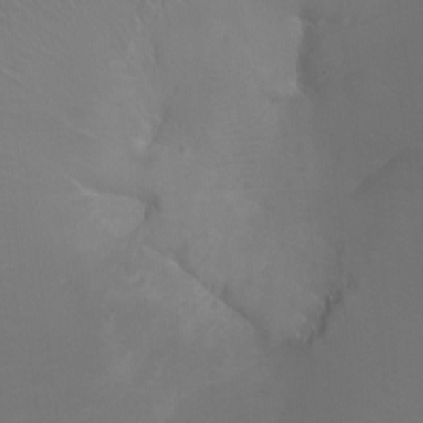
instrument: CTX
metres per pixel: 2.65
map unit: Ht
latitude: -1.2565
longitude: -18.3278
